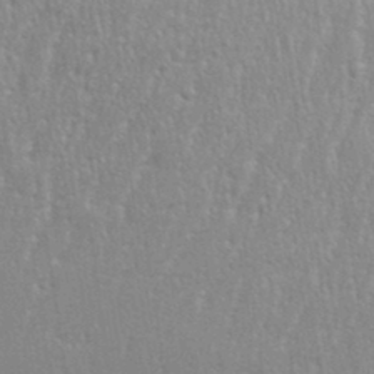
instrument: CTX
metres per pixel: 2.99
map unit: eHh
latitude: 34.1388
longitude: -132.4223
